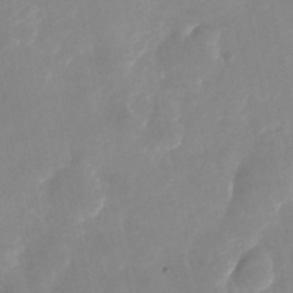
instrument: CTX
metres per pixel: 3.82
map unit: Nhu
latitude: -25.3887
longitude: -69.9339
